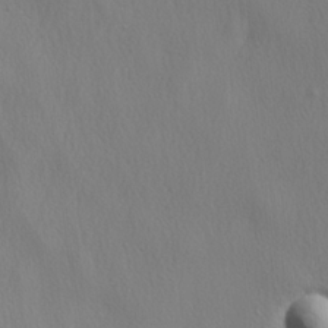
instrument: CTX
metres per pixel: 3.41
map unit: lHvf
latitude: 22.0822
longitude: 142.1038
